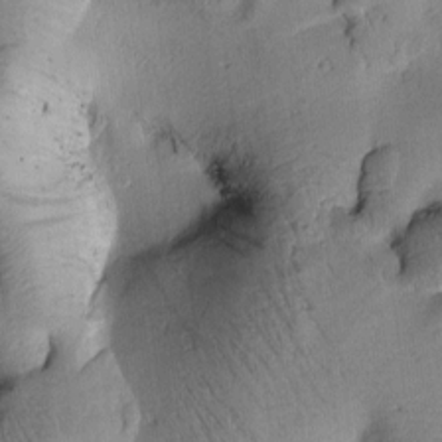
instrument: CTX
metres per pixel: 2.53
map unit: Htu
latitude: 2.4601
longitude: 177.4077
